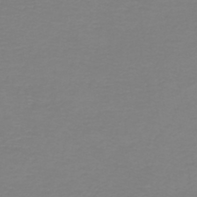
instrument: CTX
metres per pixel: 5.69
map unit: HNb
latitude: -45.3510
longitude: 53.9745
